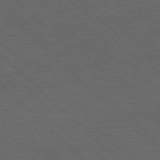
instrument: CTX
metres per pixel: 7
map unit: lApd
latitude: 77.4804
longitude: -60.4223
